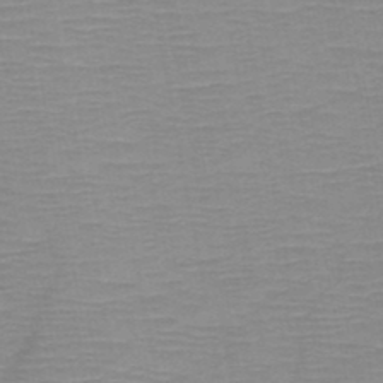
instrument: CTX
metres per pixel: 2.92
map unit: HNb
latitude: -46.9164
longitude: -40.9702
